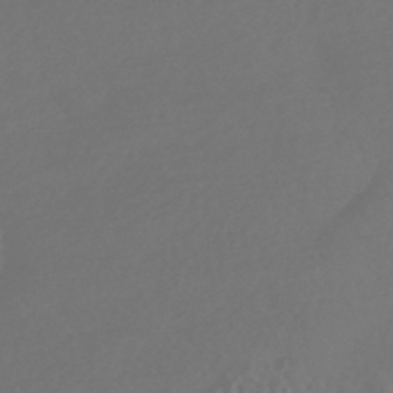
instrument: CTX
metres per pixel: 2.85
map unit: HNhu
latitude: -43.2375
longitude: 93.6911
